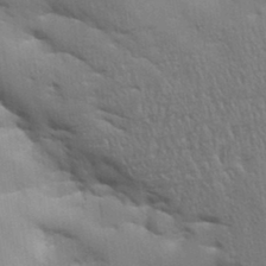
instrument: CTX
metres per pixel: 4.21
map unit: Aa
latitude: 33.7072
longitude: -143.1592
